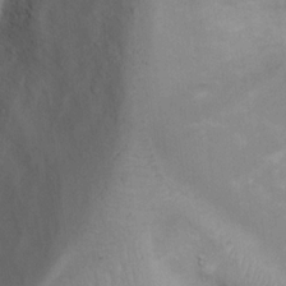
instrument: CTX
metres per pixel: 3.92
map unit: Ht
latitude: 13.7639
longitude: -41.3859
